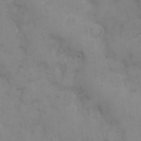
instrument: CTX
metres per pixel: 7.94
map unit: Nhe
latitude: -1.2376
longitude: -59.1025
